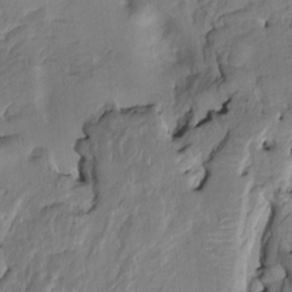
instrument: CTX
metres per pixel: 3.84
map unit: HNhu
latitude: 6.8191
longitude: -3.7449
